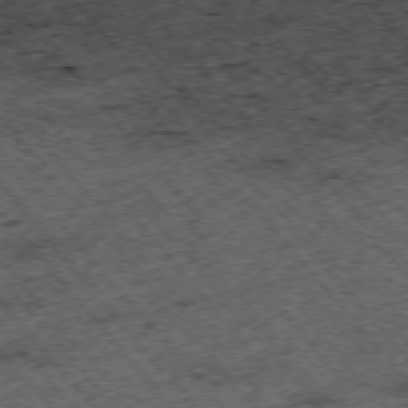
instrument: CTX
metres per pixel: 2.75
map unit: Hpe
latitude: -75.3321
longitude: 5.3509
